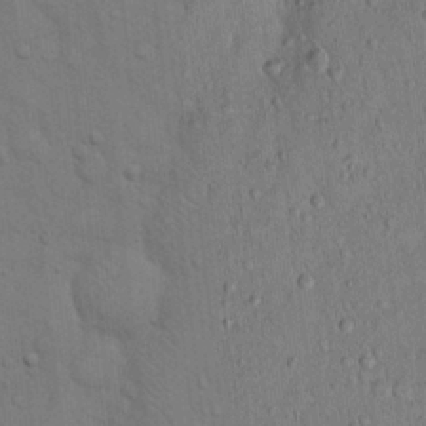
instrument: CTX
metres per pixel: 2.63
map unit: Hto
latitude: 14.8380
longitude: -57.6882
